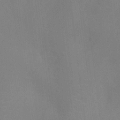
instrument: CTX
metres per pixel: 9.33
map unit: Ht
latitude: -3.1242
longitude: -17.3482
